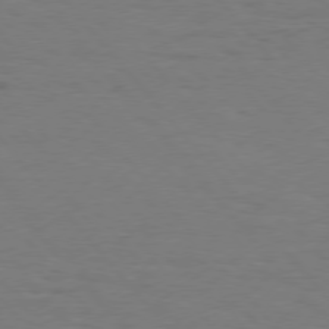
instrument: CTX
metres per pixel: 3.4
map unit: Hpe
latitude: 75.8205
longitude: -145.2537
